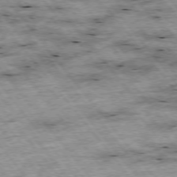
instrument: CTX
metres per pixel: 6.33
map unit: Hpe
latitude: -76.0094
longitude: -22.0444
